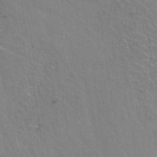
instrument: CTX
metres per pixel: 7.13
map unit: Hto
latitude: 37.1781
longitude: -46.2334
